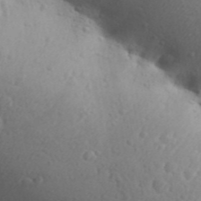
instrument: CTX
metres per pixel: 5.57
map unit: Aa
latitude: 30.8191
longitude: -146.3846
